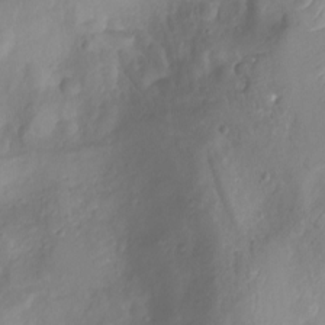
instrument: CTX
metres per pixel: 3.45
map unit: Nhu
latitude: -8.2928
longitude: -72.5546
